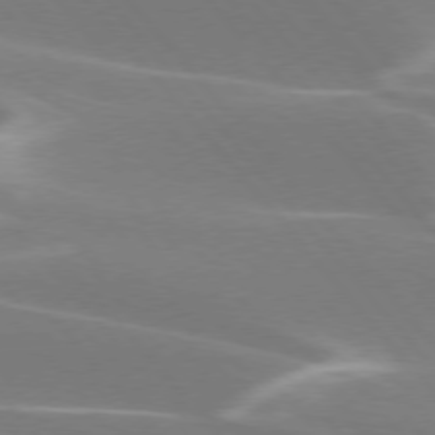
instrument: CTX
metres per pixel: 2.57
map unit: lApd
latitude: 75.6694
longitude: -63.6316
